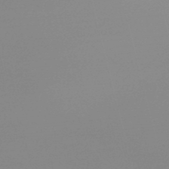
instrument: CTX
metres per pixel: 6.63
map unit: lHb
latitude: -48.0283
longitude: 68.0850
